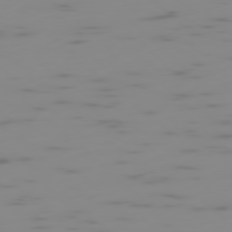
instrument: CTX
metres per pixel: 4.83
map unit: Ap
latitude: -78.0850
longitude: -63.1592
